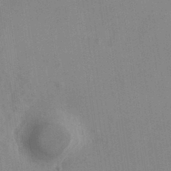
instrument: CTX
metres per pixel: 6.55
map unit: eHh
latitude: 34.2333
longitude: -133.4993
